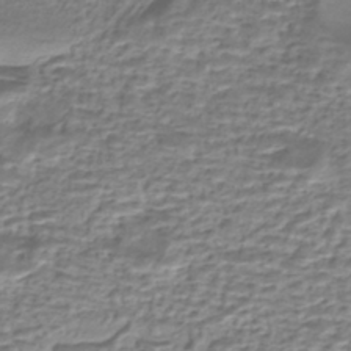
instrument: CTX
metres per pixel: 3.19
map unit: eHh
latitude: -43.3887
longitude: 119.8044
